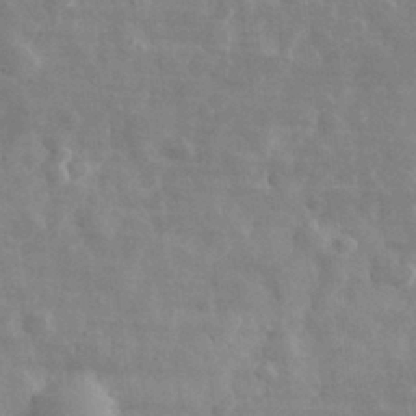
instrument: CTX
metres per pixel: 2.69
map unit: eHh
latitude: 31.8206
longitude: -72.0444
